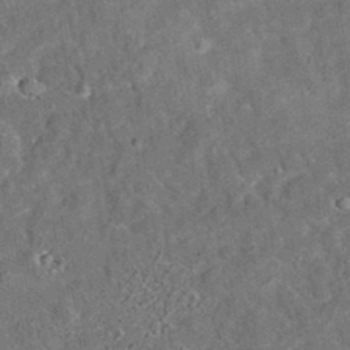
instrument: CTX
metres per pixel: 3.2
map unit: eAb
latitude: 34.8947
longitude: 110.9541
